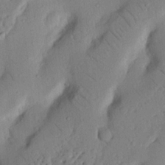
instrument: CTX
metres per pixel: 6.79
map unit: Nhu
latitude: 20.2712
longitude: -76.8002
